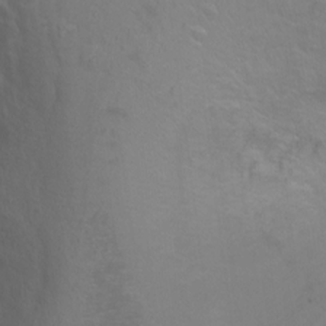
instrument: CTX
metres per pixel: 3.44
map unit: Ht
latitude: -6.1039
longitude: -34.8758
